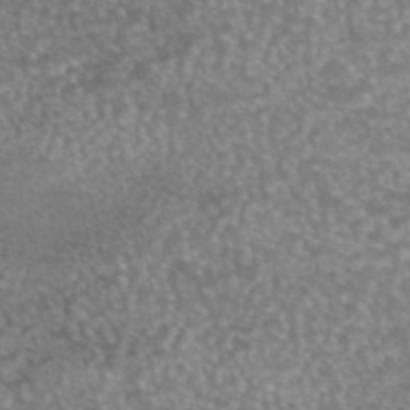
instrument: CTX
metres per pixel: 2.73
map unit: eAb
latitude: 44.8380
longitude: 104.4629
